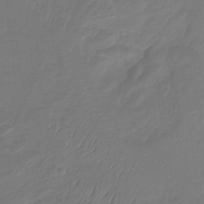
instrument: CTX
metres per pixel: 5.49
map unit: Ht
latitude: -14.6141
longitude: -57.3292
